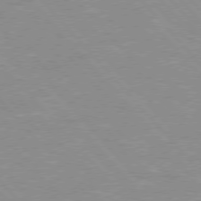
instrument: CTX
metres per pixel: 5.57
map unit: Hpe
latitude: 76.3089
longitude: -152.0444
